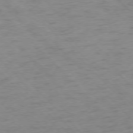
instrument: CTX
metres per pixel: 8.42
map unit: Ap
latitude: -76.6330
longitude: -80.0633
